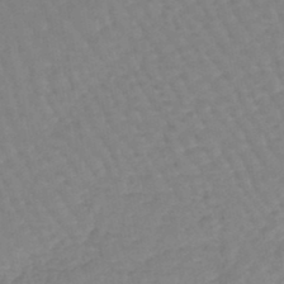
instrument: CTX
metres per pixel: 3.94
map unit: eHb
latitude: -44.8030
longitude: 80.4818
